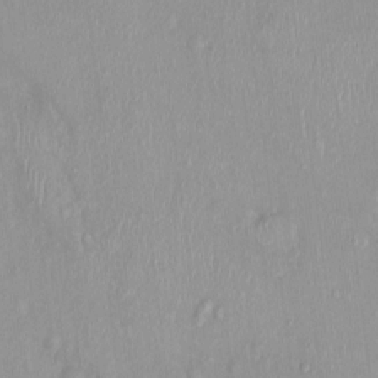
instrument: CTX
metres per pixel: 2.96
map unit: Nhu
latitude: 0.4034
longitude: -15.0837
